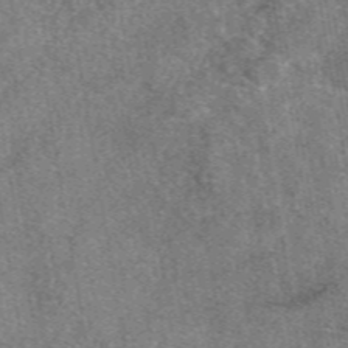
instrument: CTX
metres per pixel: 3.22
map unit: eAb
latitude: 48.3656
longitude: 109.0675
